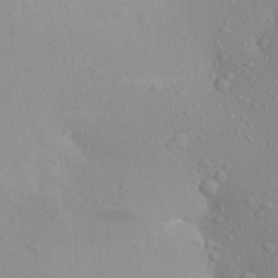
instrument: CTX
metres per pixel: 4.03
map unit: Aa
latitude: 25.0458
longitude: -146.7813
